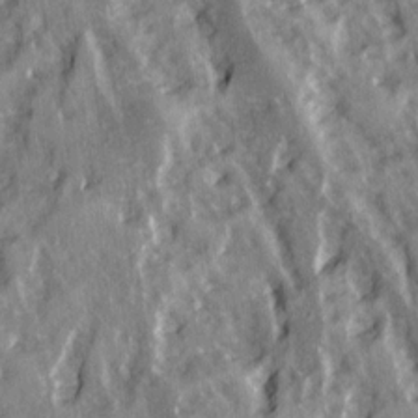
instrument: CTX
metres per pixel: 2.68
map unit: Ave
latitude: 14.8002
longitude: -131.8017
